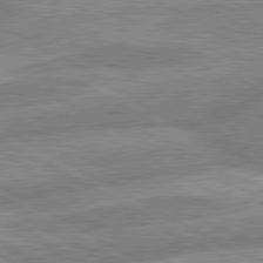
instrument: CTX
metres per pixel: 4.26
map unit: lApd
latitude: 80.2522
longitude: -166.6679
